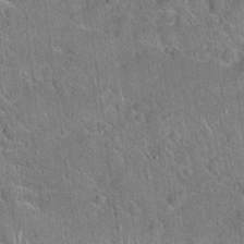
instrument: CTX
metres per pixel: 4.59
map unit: Hto
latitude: 20.3656
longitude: -51.2159
